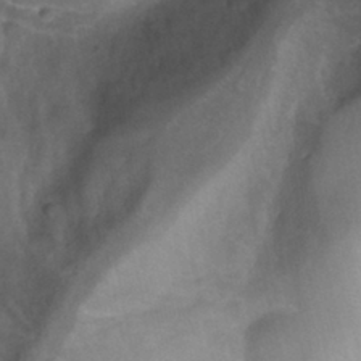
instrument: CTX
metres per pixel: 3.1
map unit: Nhu
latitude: -12.6330
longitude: -74.1011
